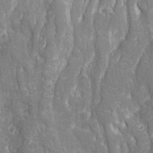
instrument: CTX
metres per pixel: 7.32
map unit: Ave
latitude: 22.8191
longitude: -134.2333
